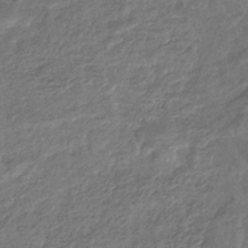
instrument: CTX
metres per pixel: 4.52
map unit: eHb
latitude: -34.3873
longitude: 79.9367
